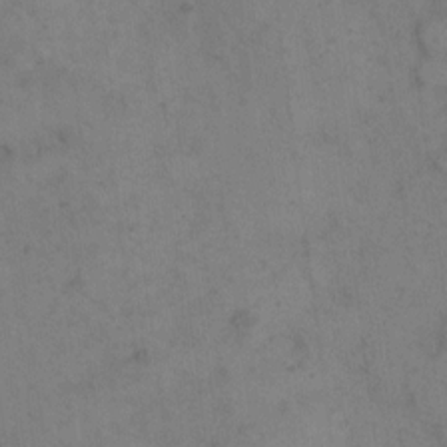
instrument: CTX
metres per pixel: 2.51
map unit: eHh
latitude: 10.5735
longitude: -63.3671
